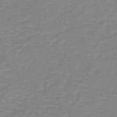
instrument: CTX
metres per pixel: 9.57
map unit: eHh
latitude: -44.2928
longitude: -29.8205
